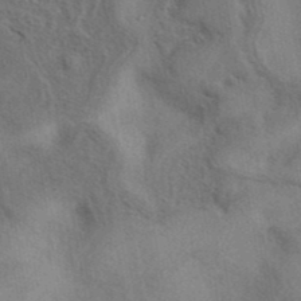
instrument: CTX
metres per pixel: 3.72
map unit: eAb
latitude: 39.8772
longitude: 112.4062
